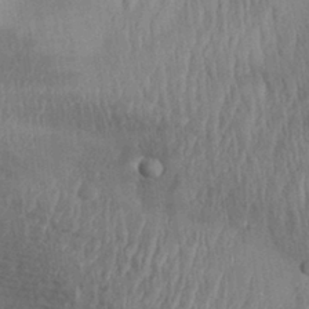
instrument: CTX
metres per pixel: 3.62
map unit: Aa
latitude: 31.1781
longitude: -133.1025
